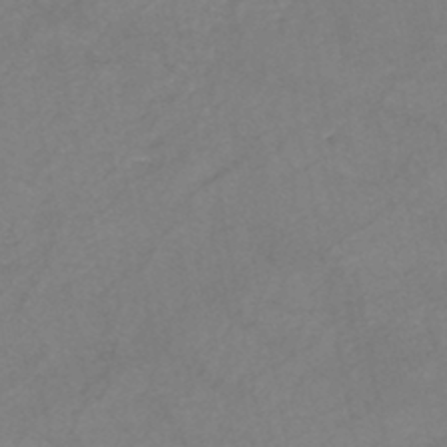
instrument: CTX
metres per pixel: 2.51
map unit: eHh
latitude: -44.9920
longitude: -30.2523
